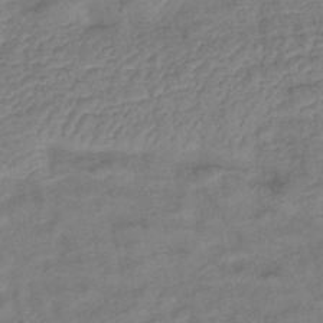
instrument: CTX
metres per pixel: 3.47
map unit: lHb
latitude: -42.4440
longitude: 78.5007
